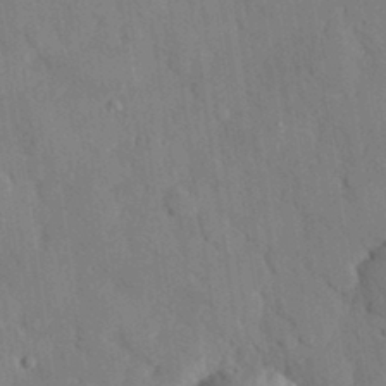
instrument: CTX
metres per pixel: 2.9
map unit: eHh
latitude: 27.9339
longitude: -80.0444
